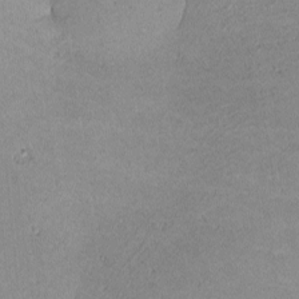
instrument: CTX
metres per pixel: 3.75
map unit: lHvf
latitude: -11.0864
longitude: -103.2726
